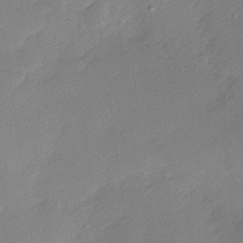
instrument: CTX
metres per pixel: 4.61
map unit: Nhu
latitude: 1.5182
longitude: -75.4993
